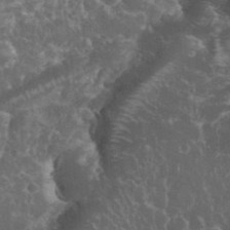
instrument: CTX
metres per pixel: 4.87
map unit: eHh
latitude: 34.2144
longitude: -62.1767
